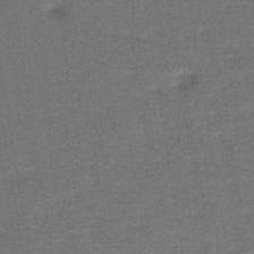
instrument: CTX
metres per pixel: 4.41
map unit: lHb
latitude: -39.9178
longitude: 58.3306
